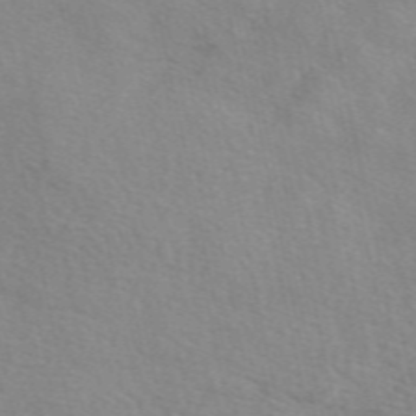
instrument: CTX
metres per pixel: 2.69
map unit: eAb
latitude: 49.9339
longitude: 120.5007
